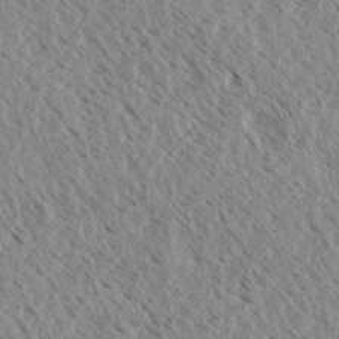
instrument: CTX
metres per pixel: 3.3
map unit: eHh
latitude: 34.1766
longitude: -140.1766
